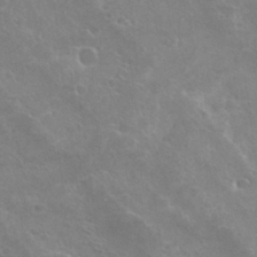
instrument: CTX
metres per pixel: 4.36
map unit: Hto
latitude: 27.0459
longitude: -40.2522
